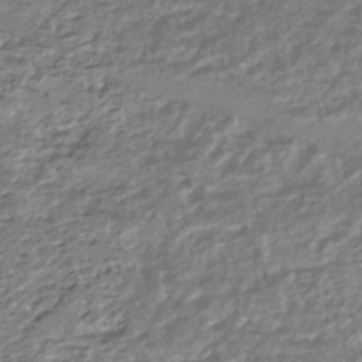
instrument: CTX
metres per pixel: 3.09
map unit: HNhu
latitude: -44.5574
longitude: 97.8045
